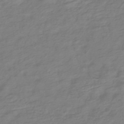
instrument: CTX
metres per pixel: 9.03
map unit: lHb
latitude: -41.4643
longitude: 76.8408
